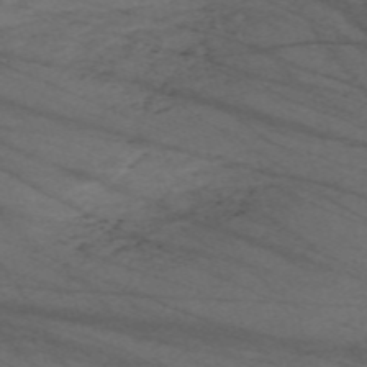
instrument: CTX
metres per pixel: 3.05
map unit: Nve
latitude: -59.6154
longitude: 61.2565
